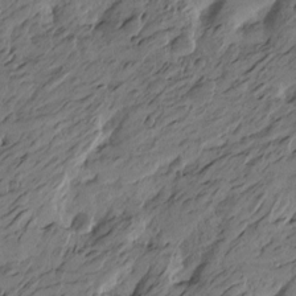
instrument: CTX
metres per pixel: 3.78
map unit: Htu
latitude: -5.9556
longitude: -179.3671
